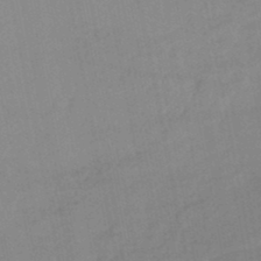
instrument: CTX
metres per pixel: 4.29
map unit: lHb
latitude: -44.3495
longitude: 76.6518
